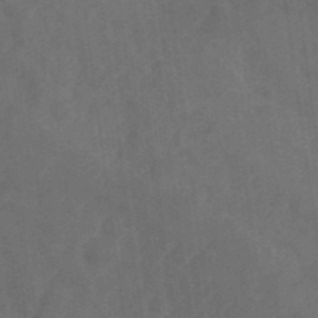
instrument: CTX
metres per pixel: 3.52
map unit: Nhe
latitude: -35.9367
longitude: -178.6491
